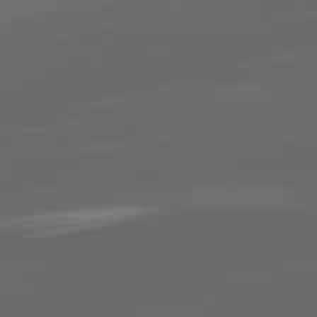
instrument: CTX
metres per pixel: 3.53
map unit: lApd
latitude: 80.9703
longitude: -85.0648
